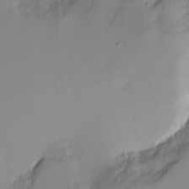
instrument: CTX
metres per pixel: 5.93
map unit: Nhe
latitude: -2.3306
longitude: -59.2537
